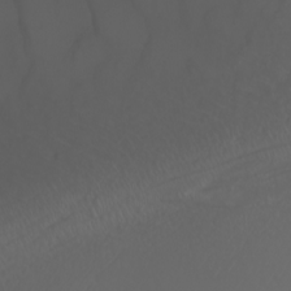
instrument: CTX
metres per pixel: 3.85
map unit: Nhu
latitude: -8.1417
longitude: -93.7260
